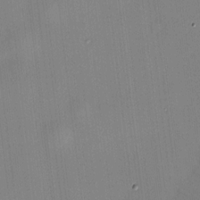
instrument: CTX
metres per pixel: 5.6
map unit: HNhu
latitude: 10.8947
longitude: 10.0661
